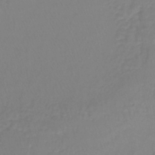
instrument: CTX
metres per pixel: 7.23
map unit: lHb
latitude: -41.5588
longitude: 64.4818
